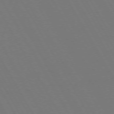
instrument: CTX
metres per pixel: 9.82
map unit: Hpe
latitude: 73.0459
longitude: -127.4616
